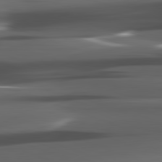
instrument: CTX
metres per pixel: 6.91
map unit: lApd
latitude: 82.1766
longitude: -140.0444
